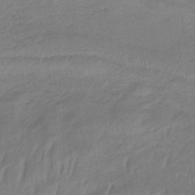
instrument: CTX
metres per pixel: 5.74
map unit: eHb
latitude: -33.4266
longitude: 68.5384
